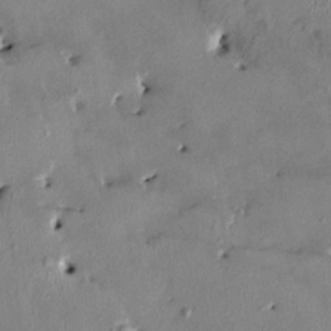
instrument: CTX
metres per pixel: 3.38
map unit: HNhu
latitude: 3.0269
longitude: -4.7813
